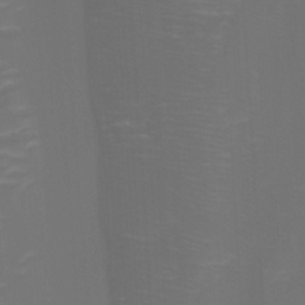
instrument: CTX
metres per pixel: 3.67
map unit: Htu
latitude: -6.0661
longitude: -72.9892
